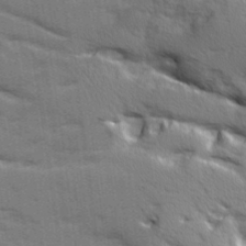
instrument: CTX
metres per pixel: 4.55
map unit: Ave
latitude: 11.8961
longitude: -101.9906
